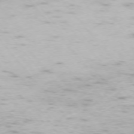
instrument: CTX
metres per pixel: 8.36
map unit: Ap
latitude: -74.5574
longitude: -74.1389
